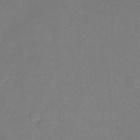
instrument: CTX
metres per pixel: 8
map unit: Ht
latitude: -7.7288
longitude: -37.5560
